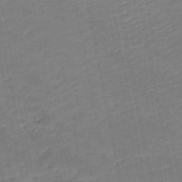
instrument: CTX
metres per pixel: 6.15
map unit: HNb
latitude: -48.5196
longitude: 58.4440
